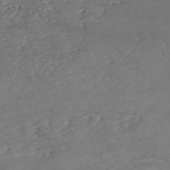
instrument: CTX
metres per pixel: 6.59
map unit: eHh
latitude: -54.8030
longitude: -90.4790
